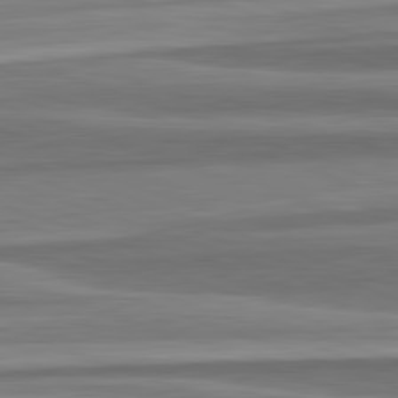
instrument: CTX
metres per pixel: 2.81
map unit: lApd
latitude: 82.5923
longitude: 179.5399
